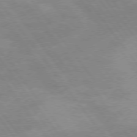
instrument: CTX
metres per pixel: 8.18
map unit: Hpe
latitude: 75.3482
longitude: -140.9513
